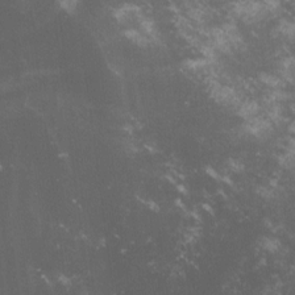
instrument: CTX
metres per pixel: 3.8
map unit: lHvf
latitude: -14.8219
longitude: -102.4223
